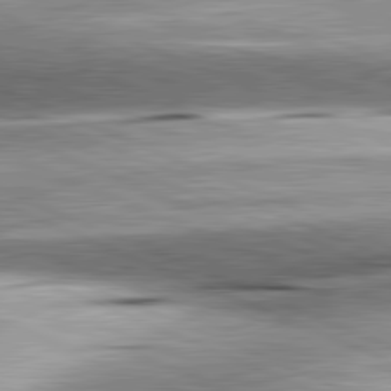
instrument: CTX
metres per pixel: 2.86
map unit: lApd
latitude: 81.9150
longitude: -167.4237
